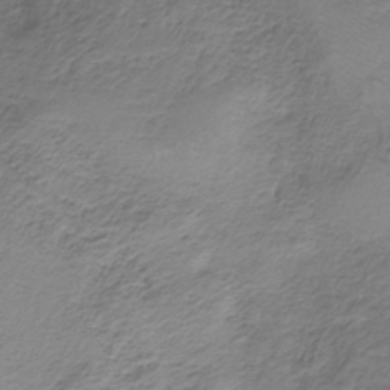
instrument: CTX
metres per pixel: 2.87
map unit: HNb
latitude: -34.8786
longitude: 58.3117
